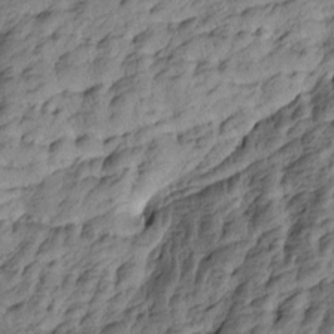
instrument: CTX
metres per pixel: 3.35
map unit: Htu
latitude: -4.8975
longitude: -176.5357
